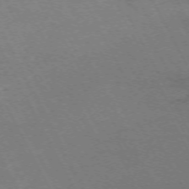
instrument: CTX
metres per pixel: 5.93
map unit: Hpe
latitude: -71.5588
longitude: 8.7652
